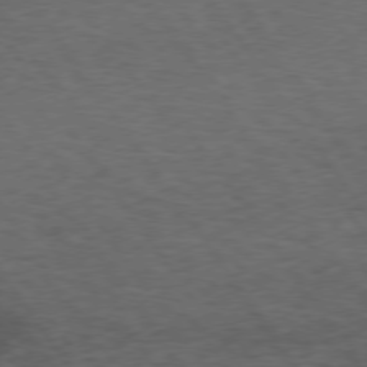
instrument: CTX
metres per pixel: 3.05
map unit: Hpe
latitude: 74.1956
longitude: -142.9703
